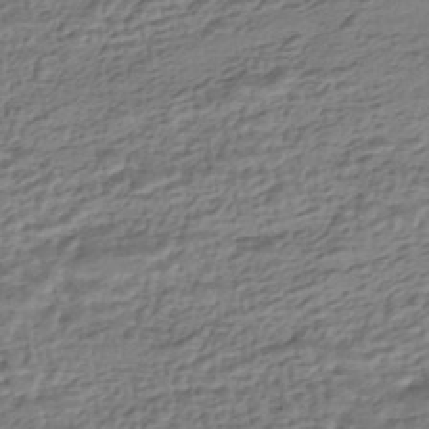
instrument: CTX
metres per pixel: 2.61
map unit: HNhu
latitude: -43.5588
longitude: 105.6344
